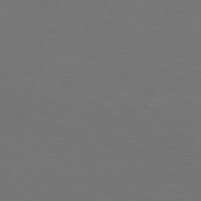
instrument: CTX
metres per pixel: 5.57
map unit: Hpe
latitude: 74.1767
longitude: -125.5938
